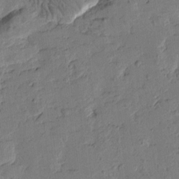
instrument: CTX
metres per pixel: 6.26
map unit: Htu
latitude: -2.1983
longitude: -175.9528
